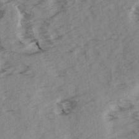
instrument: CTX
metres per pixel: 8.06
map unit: Ave
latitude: 15.1026
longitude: -103.4237
